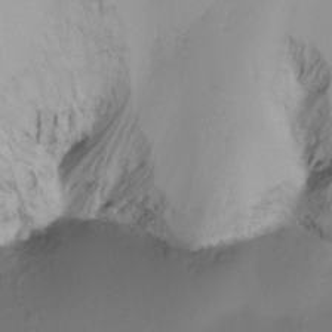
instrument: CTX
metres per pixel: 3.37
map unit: Ht
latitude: -17.1054
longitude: -45.8961
